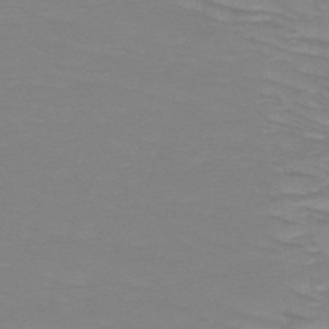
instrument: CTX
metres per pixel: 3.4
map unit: HNb
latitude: -49.3888
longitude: -50.2711
